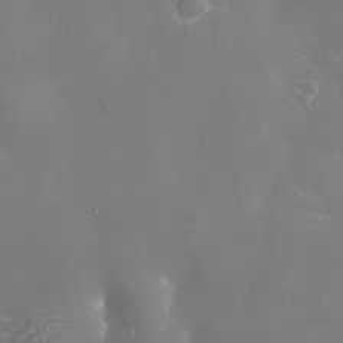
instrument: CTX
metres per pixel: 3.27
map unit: Nhe
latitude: -35.8611
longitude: -90.8947
